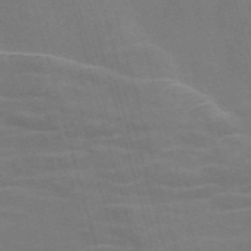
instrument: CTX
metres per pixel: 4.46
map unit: Nve
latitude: -58.3873
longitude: 64.8408
